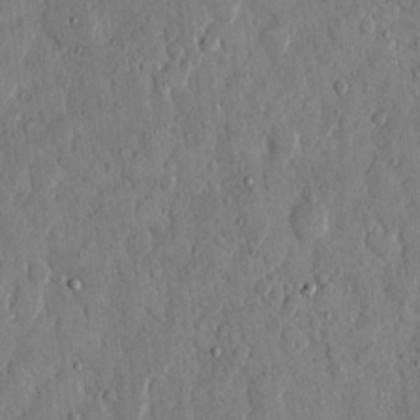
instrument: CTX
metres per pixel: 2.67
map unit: eHh
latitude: 12.8758
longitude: -69.2726
